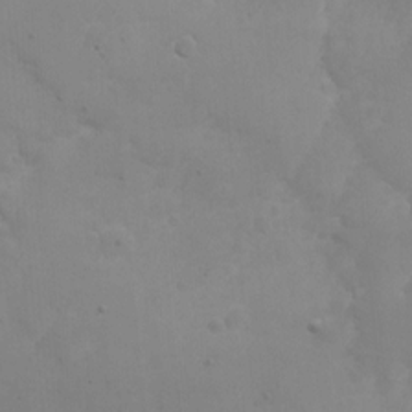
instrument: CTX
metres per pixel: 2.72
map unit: Nhe
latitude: -1.5588
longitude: -58.9136
